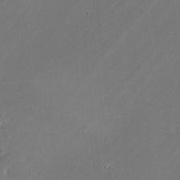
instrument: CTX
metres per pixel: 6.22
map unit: lAvf
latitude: -1.8612
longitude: -106.4979
